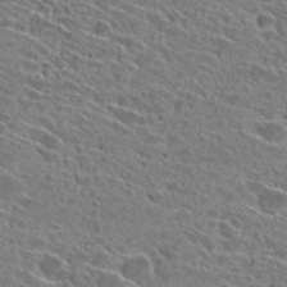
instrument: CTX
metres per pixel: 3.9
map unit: Hto
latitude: 27.0270
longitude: -43.0647
